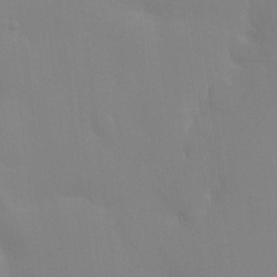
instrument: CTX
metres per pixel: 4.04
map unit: HNhu
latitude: 6.3845
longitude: -4.2522
